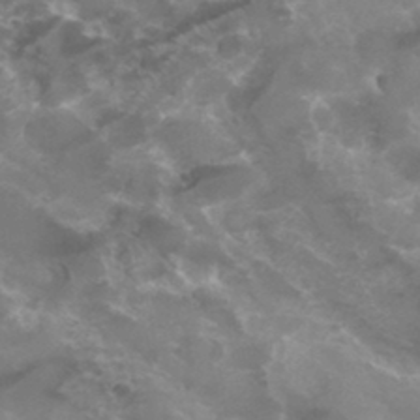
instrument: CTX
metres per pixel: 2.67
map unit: Hto
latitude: 32.9136
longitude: -43.2159
